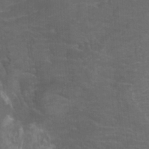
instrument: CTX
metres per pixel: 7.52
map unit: Nhu
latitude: -12.3684
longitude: -72.7813
